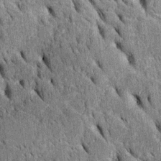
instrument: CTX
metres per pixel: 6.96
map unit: Htu
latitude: -2.7274
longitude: 151.8989
